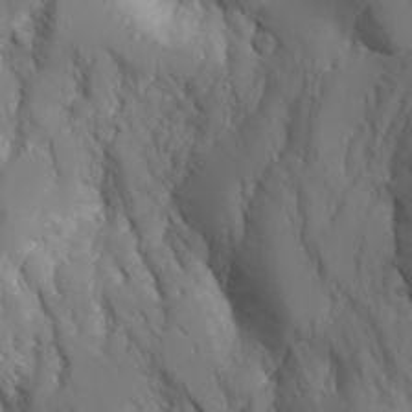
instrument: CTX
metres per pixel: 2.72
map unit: Aa
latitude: 23.6694
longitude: -126.8002
